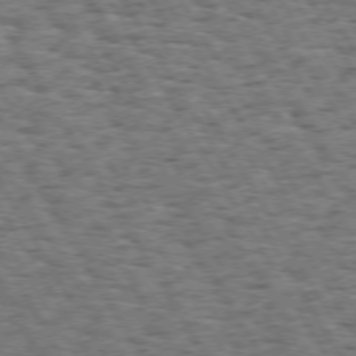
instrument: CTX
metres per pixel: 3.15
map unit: Hpe
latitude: 73.4616
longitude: -139.4804
